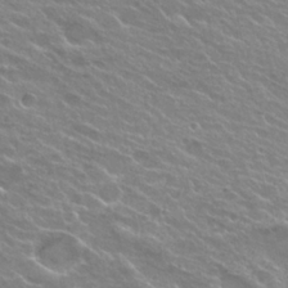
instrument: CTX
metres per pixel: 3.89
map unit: Hto
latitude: 25.4237
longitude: -37.7261
